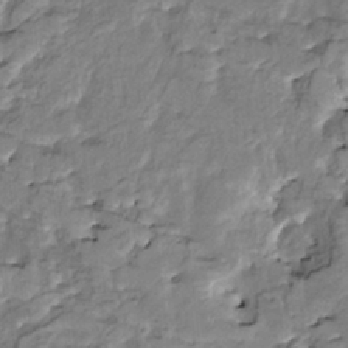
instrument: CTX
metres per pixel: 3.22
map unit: HNhu
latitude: 3.0836
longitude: 8.7652
